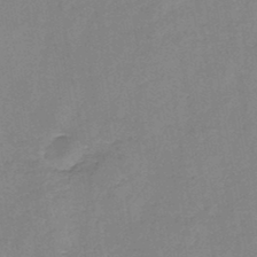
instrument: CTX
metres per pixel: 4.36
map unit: HNb
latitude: -45.8800
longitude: -38.0255
